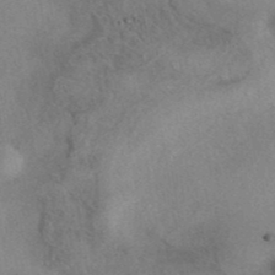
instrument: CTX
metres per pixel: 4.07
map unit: eAb
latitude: 40.1955
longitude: 106.5196
